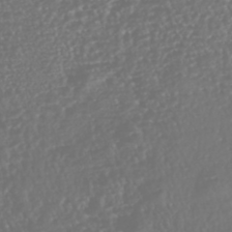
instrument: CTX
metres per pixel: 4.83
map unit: HNhu
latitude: -46.2361
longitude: 105.2565
